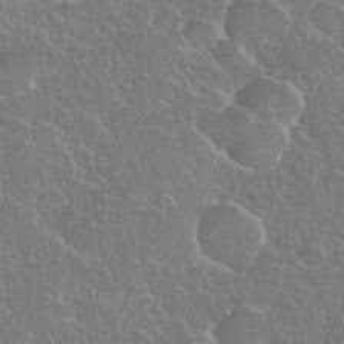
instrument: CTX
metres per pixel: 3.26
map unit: eHh
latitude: 37.5938
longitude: -61.3670
